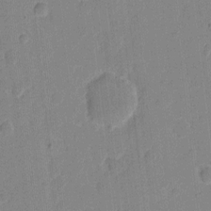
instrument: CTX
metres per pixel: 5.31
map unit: eHh
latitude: 7.2915
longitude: -66.8380
